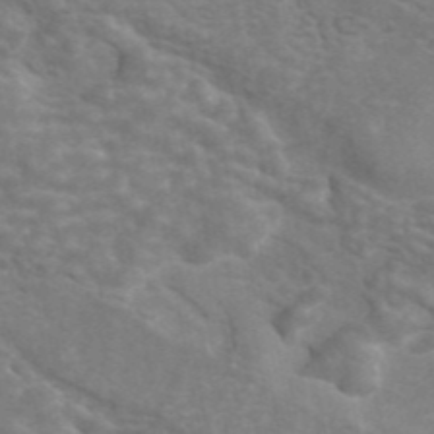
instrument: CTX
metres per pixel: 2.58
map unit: ANa
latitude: 44.8569
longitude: 26.5762
